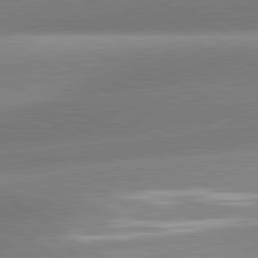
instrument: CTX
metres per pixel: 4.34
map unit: lApd
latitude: 81.4615
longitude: -157.7449
